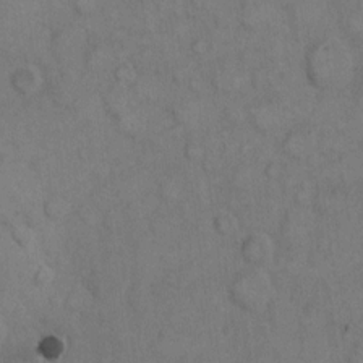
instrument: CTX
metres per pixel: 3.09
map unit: eHh
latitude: 8.7246
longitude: -63.1592
